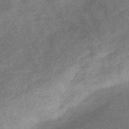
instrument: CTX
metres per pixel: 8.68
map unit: eHb
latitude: -35.5966
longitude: 78.4062
